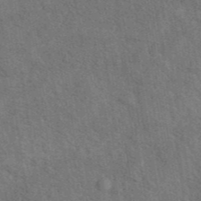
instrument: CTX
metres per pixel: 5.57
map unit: eAb
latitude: 43.3293
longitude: 110.5951
